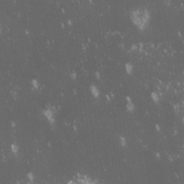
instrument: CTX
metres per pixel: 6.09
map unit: lHvf
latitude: -13.7100
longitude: -103.8583
